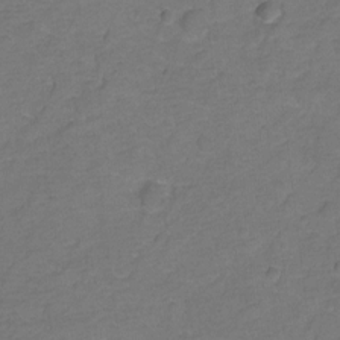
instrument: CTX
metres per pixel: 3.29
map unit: Hto
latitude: 3.8583
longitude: -33.0081
